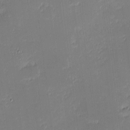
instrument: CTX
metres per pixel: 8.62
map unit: eHh
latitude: -1.7856
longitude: -83.4615
